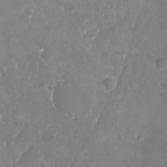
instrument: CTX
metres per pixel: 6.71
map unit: Nhu
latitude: -21.3698
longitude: -58.2145
